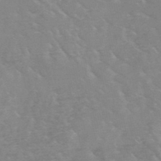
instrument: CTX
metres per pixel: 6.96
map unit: HNb
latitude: -49.5966
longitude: -47.5938
